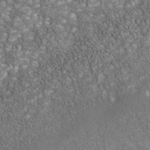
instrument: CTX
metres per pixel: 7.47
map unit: Nhu
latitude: -40.0283
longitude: -83.5560
